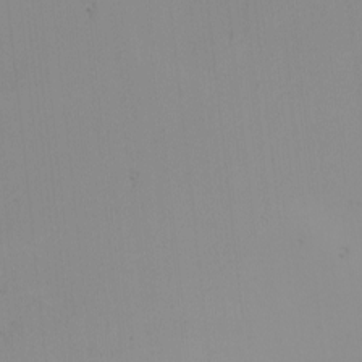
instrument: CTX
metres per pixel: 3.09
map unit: Nhu
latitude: -4.6140
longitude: -91.0081
